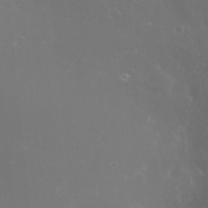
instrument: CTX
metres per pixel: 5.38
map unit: Nhu
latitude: 28.4790
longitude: -66.6868
